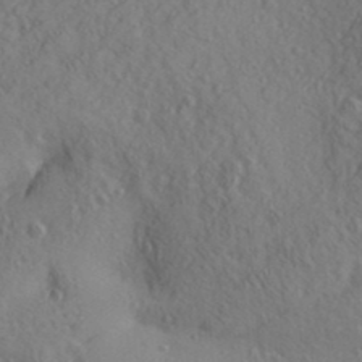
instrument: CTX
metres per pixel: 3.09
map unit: Aa
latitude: 30.1578
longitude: -139.9906
